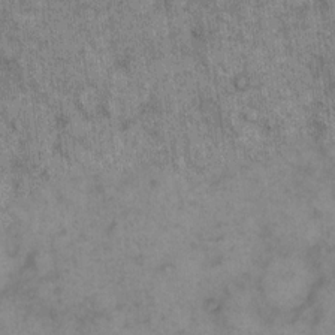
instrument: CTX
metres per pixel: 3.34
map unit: eHh
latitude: 15.4994
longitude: -65.9339
